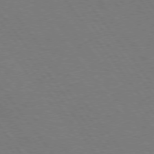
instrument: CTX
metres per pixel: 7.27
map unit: Hpe
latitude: 74.9136
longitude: -137.7450
